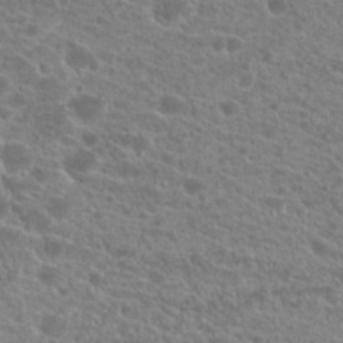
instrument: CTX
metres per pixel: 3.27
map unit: Hto
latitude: 21.5182
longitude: -38.7246
